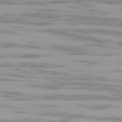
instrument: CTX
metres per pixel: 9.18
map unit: Ap
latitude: -79.4643
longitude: -102.4412
